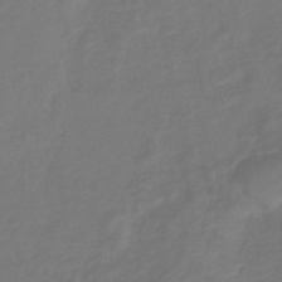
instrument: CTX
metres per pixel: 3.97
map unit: lHb
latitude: -42.5384
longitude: 81.1053
